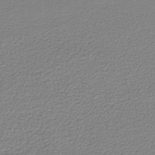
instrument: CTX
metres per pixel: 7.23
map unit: lHb
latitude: -42.3495
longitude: 73.0486
